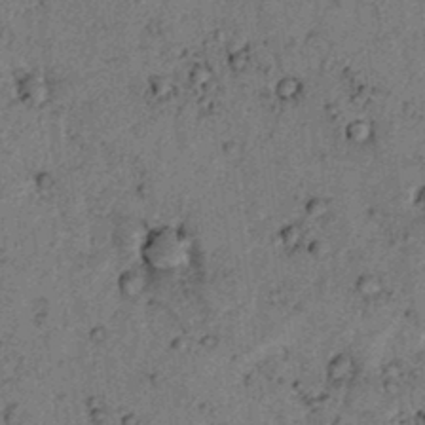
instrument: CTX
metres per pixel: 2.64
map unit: lAvf
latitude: 4.9136
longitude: 158.7652
